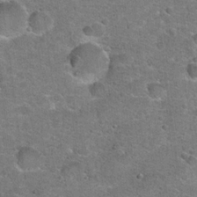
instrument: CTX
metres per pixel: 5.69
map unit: Hto
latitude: 20.6491
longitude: -48.8758
